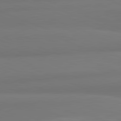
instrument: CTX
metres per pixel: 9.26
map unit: lApd
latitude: 82.1199
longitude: 177.0864
